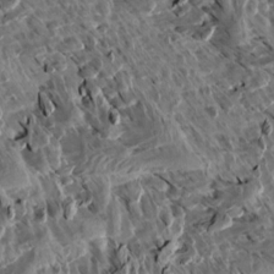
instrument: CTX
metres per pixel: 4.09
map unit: Aa
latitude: 13.6694
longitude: -143.5560
